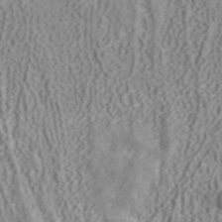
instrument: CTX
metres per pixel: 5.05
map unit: ANa
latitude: 40.5923
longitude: 34.7463
